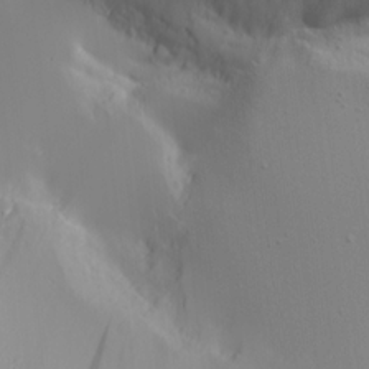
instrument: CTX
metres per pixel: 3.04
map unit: Aa
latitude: 18.9136
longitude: -125.0836
